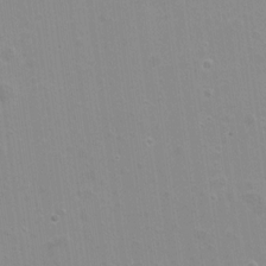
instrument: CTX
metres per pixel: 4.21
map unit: Hto
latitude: -8.4440
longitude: -43.2348
